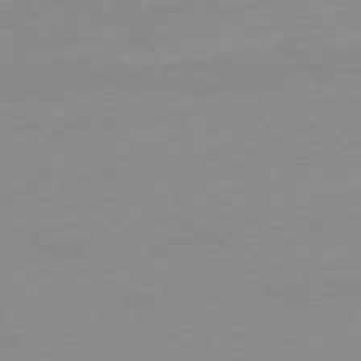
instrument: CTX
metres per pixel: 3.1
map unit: Ap
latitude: -79.2187
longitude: -55.8394
